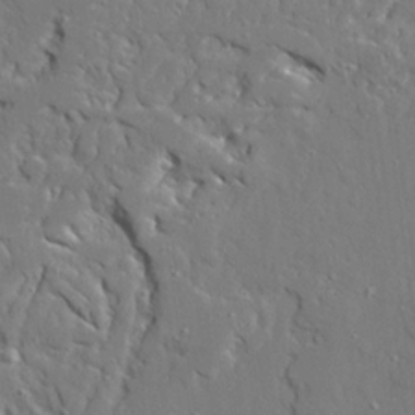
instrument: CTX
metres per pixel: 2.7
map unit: Ave
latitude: 22.9703
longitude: -129.7072
